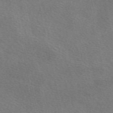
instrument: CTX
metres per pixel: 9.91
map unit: eAb
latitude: 50.8758
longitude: 110.5195
